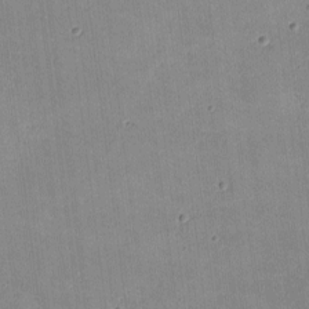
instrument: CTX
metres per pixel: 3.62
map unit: lHvf
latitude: -9.6344
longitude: -101.3482
